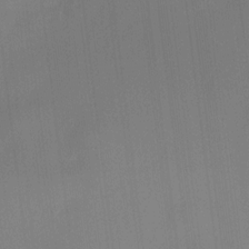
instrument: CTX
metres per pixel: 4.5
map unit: HNhu
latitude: 8.3090
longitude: 9.5021
